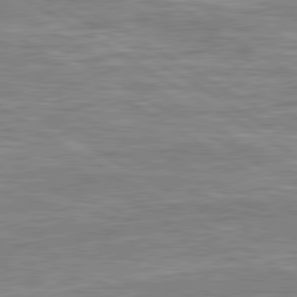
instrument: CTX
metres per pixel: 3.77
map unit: lApd
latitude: 80.6113
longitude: -172.1388
